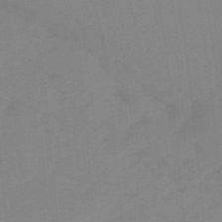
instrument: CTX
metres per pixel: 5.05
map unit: lHb
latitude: -48.5385
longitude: 83.4265
